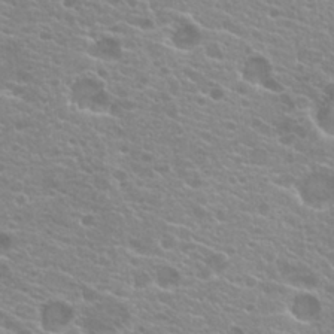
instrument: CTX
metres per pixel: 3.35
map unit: Hto
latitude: 21.1592
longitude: -40.1955
